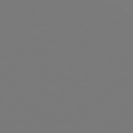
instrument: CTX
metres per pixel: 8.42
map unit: Hpe
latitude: 78.7624
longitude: -174.7435
